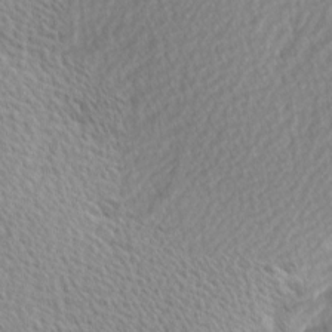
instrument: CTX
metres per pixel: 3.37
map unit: Hve
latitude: 2.2711
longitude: -121.7639
